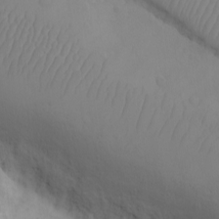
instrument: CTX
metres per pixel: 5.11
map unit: eHh
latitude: -9.8422
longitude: -67.4048
